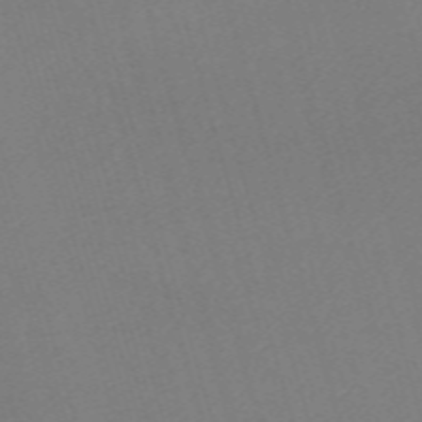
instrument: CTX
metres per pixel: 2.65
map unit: eHh
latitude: -61.9556
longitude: 50.0283
